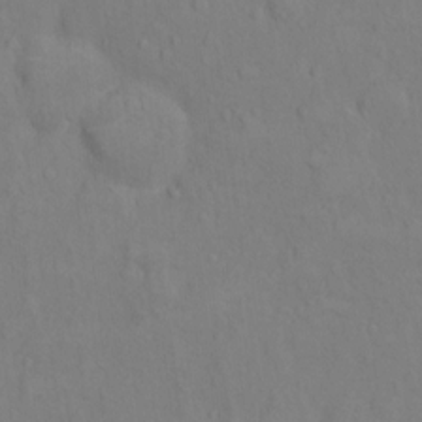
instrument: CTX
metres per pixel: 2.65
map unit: Ht
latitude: 10.9136
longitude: -33.4049
